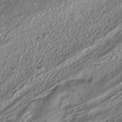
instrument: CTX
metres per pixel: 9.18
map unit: HNhu
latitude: -41.0675
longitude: 107.8989
